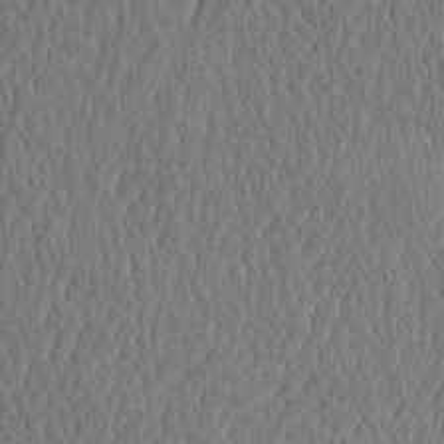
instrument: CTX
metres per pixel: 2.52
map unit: eHh
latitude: -3.1053
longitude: 15.0676
